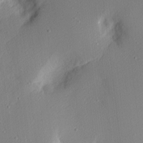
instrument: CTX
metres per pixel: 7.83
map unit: Nhu
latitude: 1.9339
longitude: -75.8205
